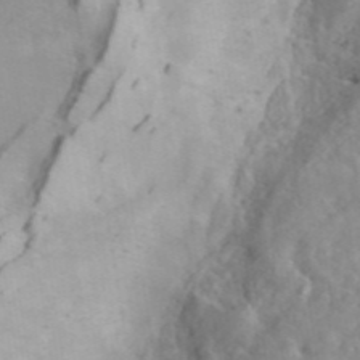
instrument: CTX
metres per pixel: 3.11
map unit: eAb
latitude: 45.3481
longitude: 127.0864
